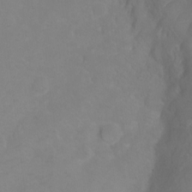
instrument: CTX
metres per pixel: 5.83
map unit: Ht
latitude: 0.5734
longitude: -35.2914
